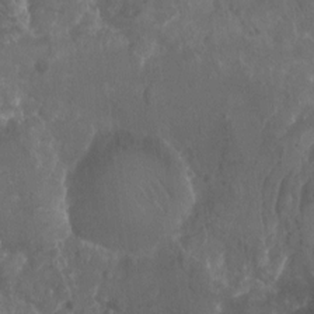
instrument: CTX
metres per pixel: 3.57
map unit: Ht
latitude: -11.9745
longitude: -43.3104
